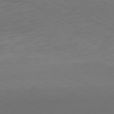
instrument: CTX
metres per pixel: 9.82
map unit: Hpe
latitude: -81.4077
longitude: 17.2565
